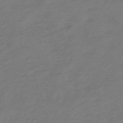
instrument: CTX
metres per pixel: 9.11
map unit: eHh
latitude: -51.5966
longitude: -24.7813
